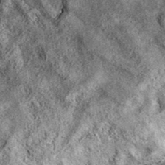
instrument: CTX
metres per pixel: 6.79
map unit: eAb
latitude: 36.9513
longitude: 106.9542
